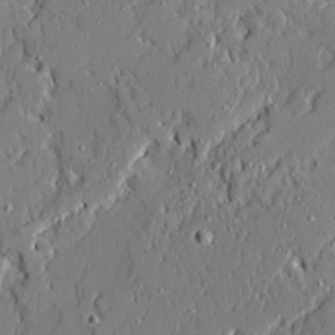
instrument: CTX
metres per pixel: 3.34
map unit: Ave
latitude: 21.2726
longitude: -128.1011
